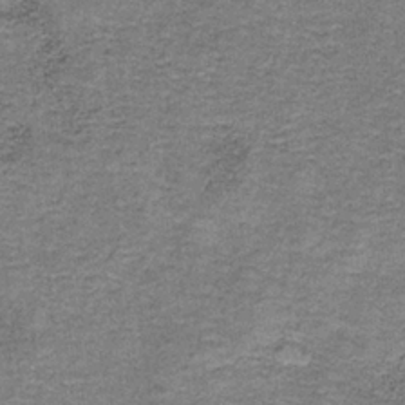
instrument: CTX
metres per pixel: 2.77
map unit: HNb
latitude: -35.1620
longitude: 52.9352
